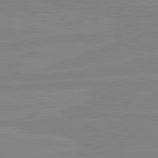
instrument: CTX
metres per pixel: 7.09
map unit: lApd
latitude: 80.9514
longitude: -177.1025
